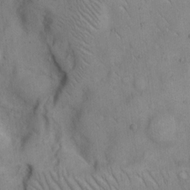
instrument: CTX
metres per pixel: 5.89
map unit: Hto
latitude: 9.2537
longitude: -60.5357
